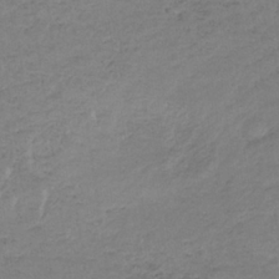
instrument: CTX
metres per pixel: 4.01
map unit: lHb
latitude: -34.2550
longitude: 68.9730
